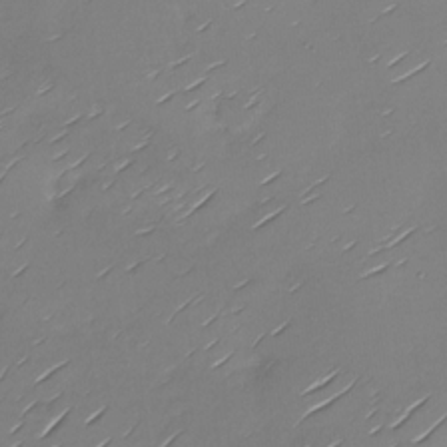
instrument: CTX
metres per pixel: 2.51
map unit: Nhu
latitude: -28.2551
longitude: -60.8569
